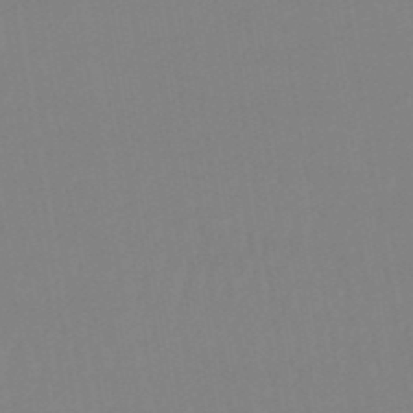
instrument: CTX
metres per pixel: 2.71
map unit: eHb
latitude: -49.8234
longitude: 67.7478
